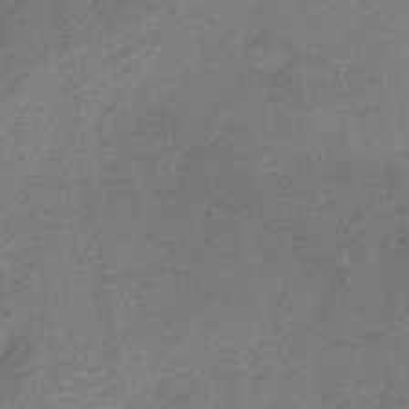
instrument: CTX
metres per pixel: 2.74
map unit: HNb
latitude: -33.2565
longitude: 57.1998
